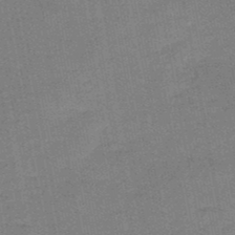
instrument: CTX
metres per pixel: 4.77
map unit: HNb
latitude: -47.9367
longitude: -39.1403
